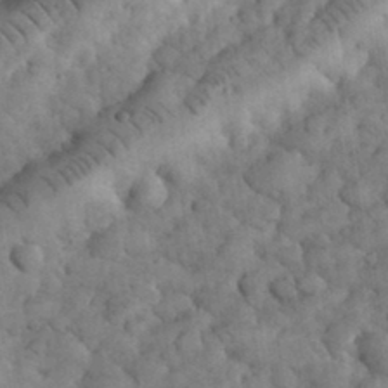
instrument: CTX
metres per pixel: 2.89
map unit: eHh
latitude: 33.6694
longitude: -67.9717
